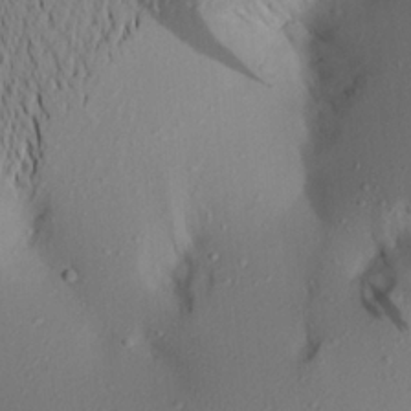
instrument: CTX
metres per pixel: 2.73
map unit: Aa
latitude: 21.1214
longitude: -146.3090
